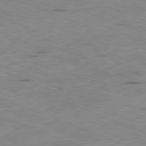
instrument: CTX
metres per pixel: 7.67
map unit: Ap
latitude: -81.7856
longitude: -69.9528
